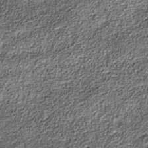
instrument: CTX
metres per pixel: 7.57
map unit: Nhe
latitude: -38.6708
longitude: -147.5372
